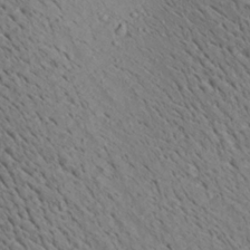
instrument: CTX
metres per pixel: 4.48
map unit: Aa
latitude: 22.1578
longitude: -140.1388
